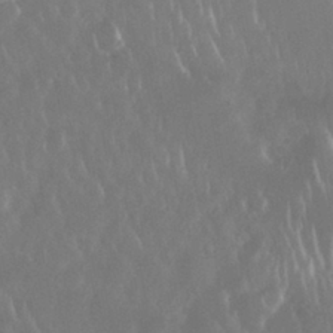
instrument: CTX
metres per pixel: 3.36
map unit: Nhu
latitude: 28.1955
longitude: -63.6127
